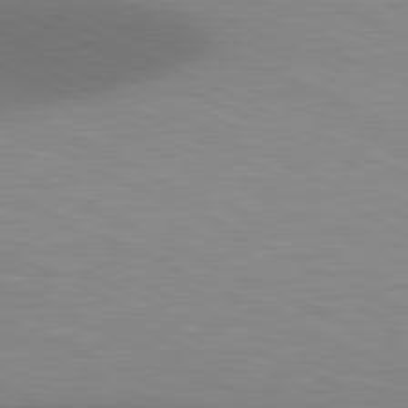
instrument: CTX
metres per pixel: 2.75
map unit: lApd
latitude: 81.2726
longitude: 137.7666
